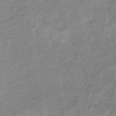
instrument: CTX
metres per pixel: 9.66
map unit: eHb
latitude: -37.5966
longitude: 78.0850
